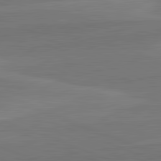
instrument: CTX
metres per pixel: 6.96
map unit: lApd
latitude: 82.4223
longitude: 137.6721
